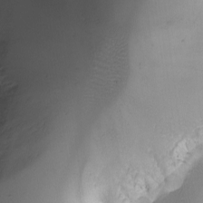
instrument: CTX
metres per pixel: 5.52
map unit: Ave
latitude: -7.4832
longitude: -119.1214
